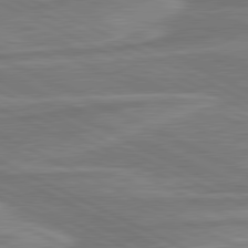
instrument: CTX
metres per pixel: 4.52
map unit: lApd
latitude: 80.9514
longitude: -174.8947
